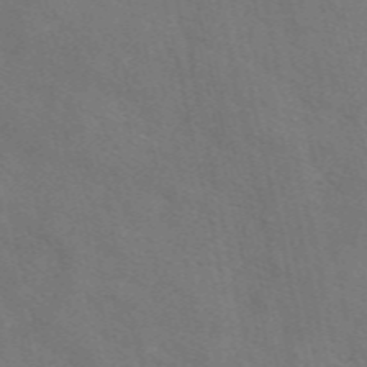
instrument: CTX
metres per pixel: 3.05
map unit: eAb
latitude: 51.2159
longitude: 116.9919
